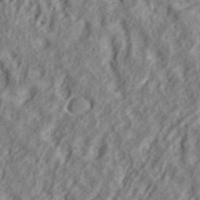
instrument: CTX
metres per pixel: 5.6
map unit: ANa
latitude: 39.9150
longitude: 28.0472
